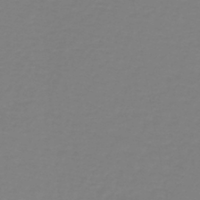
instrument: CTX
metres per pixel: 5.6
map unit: lHb
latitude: -41.6722
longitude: 63.7288
